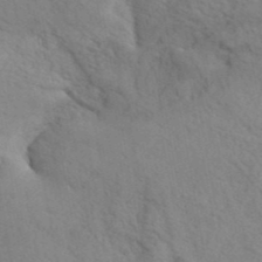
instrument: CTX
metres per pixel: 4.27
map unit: ANa
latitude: 41.1781
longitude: 51.5021
